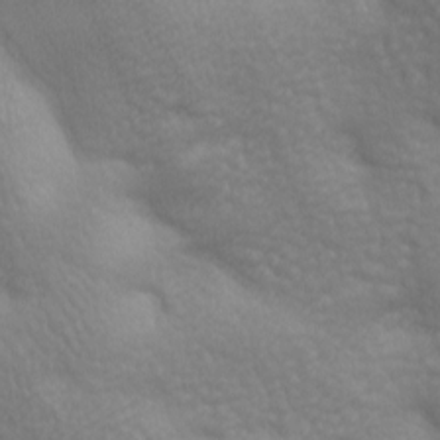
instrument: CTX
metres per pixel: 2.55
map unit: lAa
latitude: -8.0661
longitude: -125.9150
